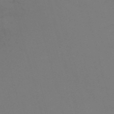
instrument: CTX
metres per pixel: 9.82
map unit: Nve
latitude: -59.1053
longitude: 60.1039
